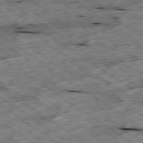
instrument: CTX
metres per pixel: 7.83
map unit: Ap
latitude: -79.5777
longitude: -87.6505
